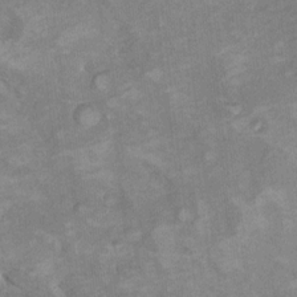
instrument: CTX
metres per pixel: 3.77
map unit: Hto
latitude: 7.5182
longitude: -36.7813
